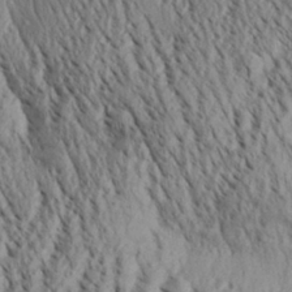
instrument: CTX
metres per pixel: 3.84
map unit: Aa
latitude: 30.3657
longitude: -138.0255
